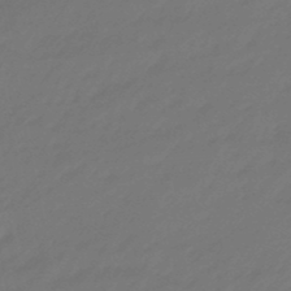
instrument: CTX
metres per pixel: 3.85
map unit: eHb
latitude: -47.2187
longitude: 81.8045
